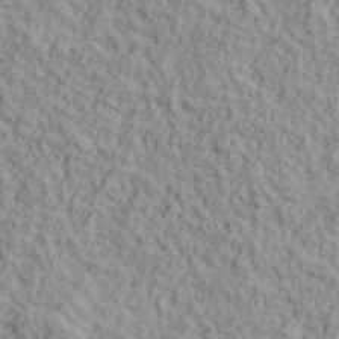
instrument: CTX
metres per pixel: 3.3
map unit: lHvf
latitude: 38.5357
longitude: -91.0458
